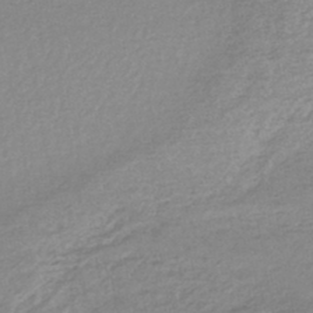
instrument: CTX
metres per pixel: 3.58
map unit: lHb
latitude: -44.8597
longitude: 68.5384
